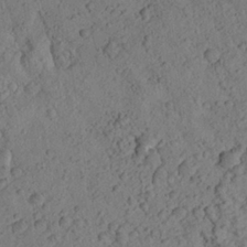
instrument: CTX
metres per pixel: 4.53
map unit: Aa
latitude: 23.5560
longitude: -148.2523
